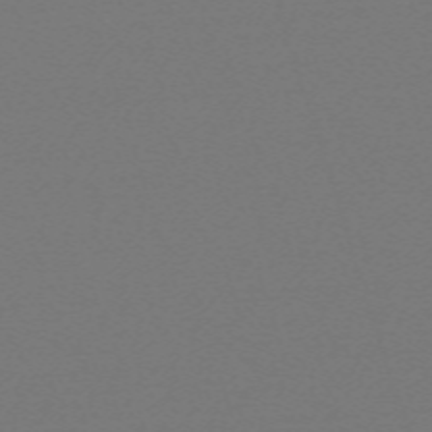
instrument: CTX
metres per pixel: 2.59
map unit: eHh
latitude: -63.4454
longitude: 52.6896
